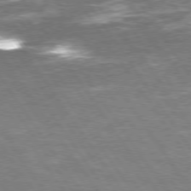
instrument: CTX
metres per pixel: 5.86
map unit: Hpe
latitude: 75.1592
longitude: -142.1011
